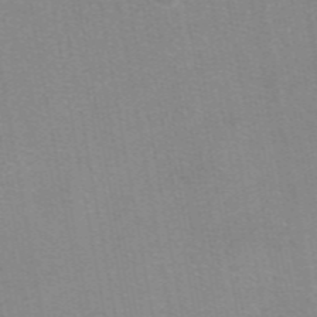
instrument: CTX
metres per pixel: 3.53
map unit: eAb
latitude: 48.6679
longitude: 105.5399
